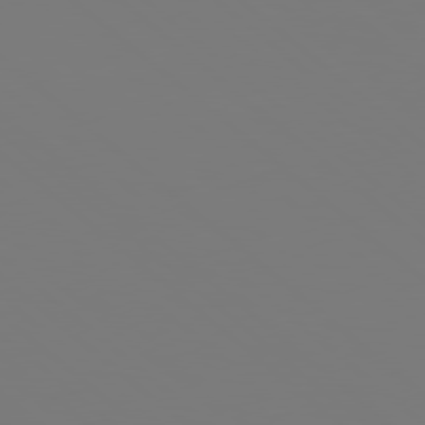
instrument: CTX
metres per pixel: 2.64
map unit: Hpe
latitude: 78.0444
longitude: -174.5357
